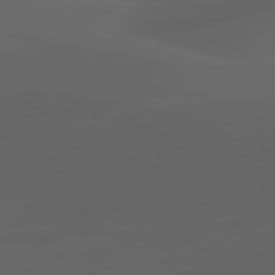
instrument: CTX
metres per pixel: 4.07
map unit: lApd
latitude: 80.1200
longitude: -93.4426
